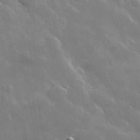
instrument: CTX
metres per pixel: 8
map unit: lHvf
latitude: 36.0633
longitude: -91.3482
